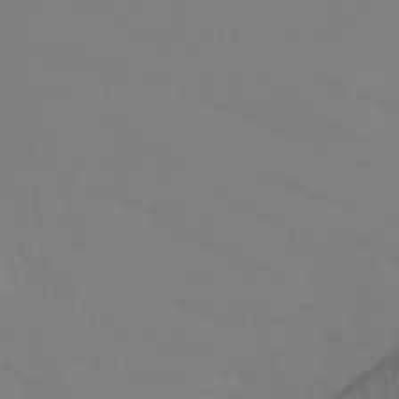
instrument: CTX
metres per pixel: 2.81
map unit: Ht
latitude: -9.9367
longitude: -45.8205
